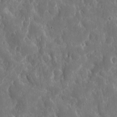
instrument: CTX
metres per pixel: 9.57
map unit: eHh
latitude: 12.8002
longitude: -73.2726
